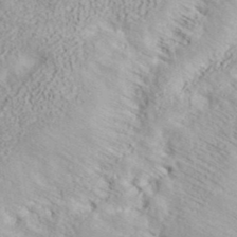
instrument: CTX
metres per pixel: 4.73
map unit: ANa
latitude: 38.0444
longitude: 20.5762
